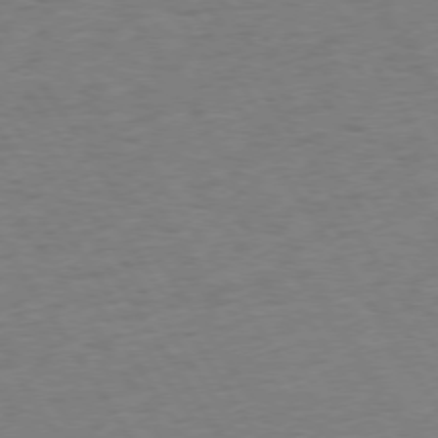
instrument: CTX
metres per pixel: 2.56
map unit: Hpe
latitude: 73.8584
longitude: -140.1766
